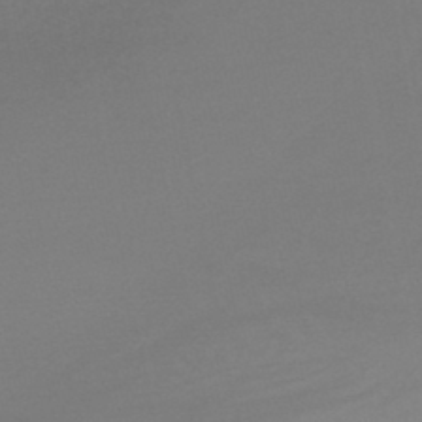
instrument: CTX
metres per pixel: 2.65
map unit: lHb
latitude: -44.8786
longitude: 64.5007
